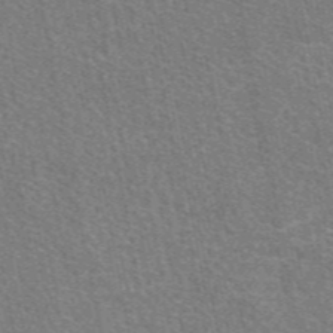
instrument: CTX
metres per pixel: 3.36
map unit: eAb
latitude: 47.6505
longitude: 114.9542
